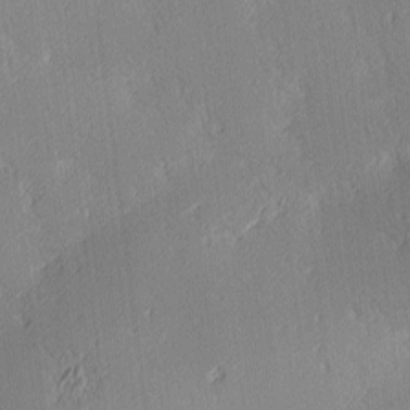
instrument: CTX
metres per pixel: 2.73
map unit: Ave
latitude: 3.0836
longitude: -113.4048
